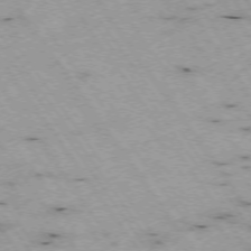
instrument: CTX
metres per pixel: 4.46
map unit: Hpe
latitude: -74.2362
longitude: 2.0472
